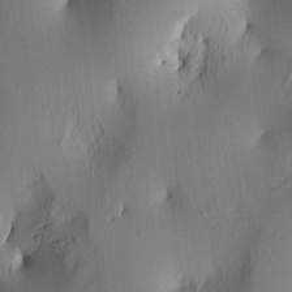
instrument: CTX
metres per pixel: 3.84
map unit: lAa
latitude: 5.7450
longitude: -113.4615
